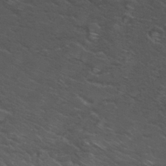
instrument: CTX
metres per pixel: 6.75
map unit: Hto
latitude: 32.1767
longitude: -50.6301
